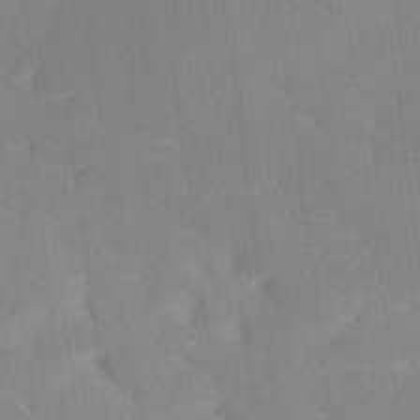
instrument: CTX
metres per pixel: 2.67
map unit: Ave
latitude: 17.9150
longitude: -137.1026
